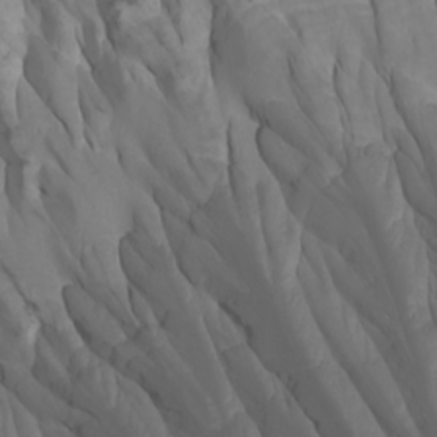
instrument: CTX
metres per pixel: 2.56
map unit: Htu
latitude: -1.2187
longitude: -76.9136
